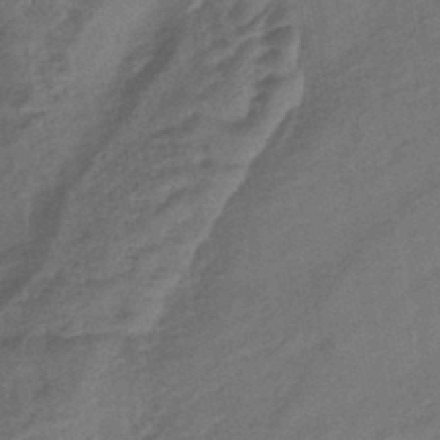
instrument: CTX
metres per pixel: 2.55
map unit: eHb
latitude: -43.2375
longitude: 84.1794
